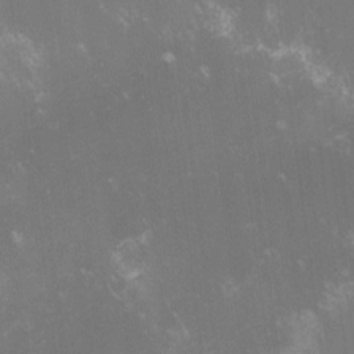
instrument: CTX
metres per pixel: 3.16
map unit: lHvf
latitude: -14.5763
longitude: -102.7246
